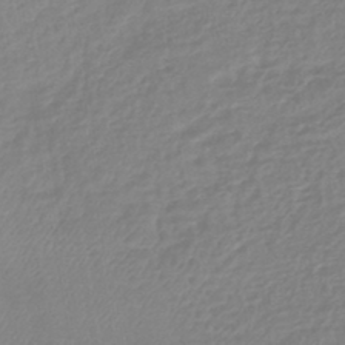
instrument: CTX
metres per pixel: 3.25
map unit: lHb
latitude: -42.6140
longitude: 75.5588
